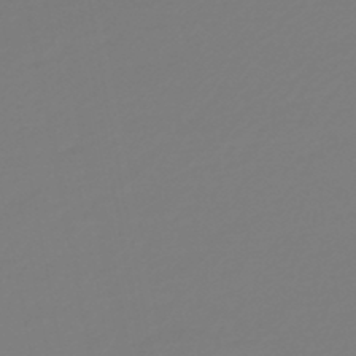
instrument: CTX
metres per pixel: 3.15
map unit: HNb
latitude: -46.4818
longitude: 55.2376
